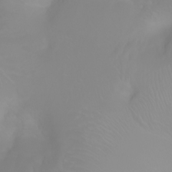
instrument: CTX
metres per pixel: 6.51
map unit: Ht
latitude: -2.3495
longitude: -61.4237
